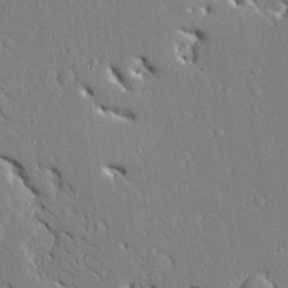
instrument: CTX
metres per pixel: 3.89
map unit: Ave
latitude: 23.8961
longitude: -129.9528
